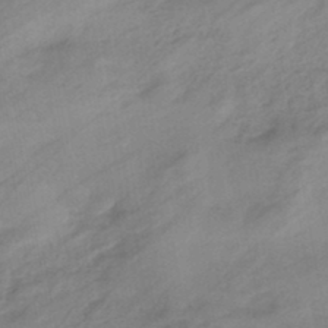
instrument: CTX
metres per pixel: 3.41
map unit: eHb
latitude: -44.0850
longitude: 85.5588
